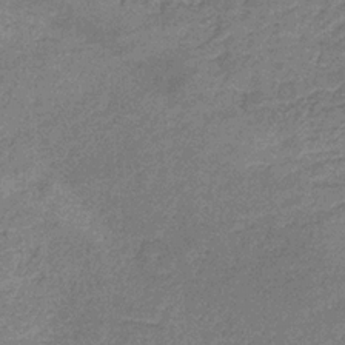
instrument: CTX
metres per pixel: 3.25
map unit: HNb
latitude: -31.6155
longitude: 60.8597
